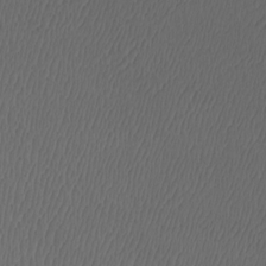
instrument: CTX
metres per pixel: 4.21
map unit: Htu
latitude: -7.3509
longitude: -67.8205
